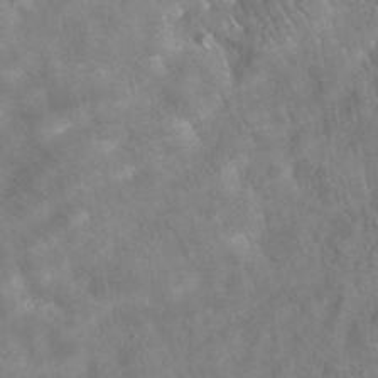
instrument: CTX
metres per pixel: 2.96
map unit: eAb
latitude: 34.7435
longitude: 110.4629
